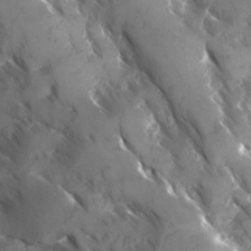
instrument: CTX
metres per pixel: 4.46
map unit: Ave
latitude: -10.8597
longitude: -118.8758
